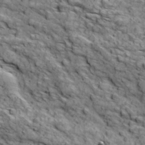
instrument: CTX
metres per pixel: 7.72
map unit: Ave
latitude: 18.7057
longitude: -134.2522
